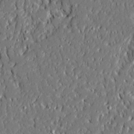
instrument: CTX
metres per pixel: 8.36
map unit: Ave
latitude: 20.6302
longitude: -127.8583
